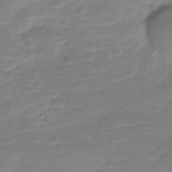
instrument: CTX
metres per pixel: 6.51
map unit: Nve
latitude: -21.7099
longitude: 104.3873
